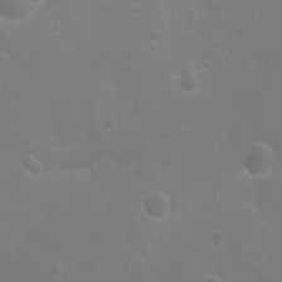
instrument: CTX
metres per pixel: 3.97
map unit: Ht
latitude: -3.3131
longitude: -19.1970
